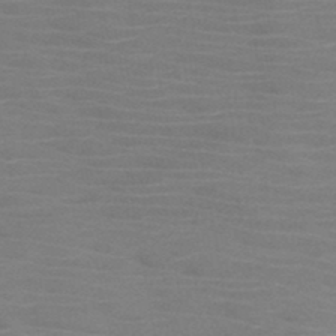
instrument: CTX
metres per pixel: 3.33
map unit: HNb
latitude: -46.5573
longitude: -46.5168
